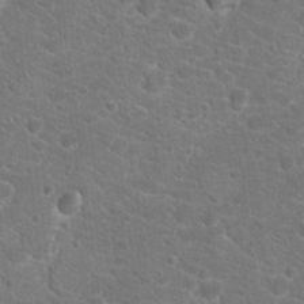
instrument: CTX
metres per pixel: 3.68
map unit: Hto
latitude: 18.8002
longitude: -36.8947
